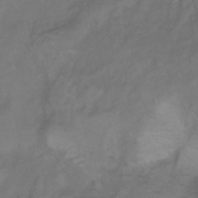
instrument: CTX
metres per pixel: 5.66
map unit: Ht
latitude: 5.6316
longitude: -29.7638
